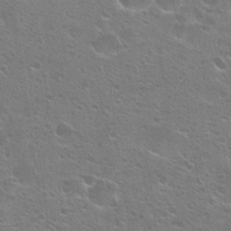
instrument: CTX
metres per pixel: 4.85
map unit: Hto
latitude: 24.2144
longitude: -50.8191
